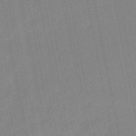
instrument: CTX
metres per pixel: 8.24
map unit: lHb
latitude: -48.7652
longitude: 80.2173
